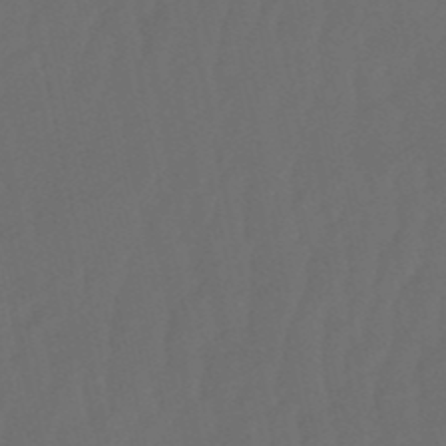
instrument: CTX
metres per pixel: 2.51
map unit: lHb
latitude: -50.9353
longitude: 81.1809
